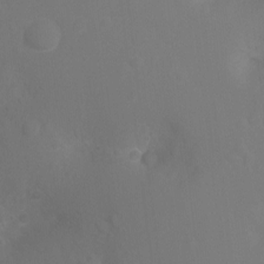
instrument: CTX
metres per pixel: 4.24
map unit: Ht
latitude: -3.0297
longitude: -26.1011
